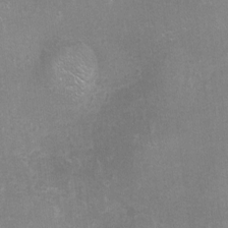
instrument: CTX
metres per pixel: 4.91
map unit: Nhu
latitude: -11.0109
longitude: -36.3090
